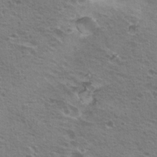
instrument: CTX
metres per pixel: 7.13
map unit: Hto
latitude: 21.2348
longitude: -31.8395
